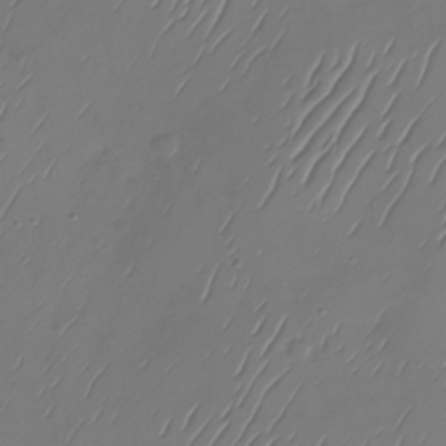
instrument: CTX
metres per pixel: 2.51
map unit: Nhu
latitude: -29.2187
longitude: -59.3860
